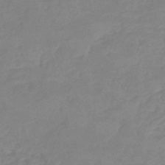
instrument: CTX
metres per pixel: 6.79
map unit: eHb
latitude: -45.2754
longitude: 85.2753
